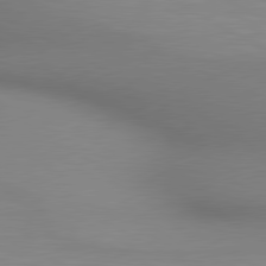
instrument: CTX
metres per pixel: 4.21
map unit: lApd
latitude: 80.3467
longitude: 132.3307
